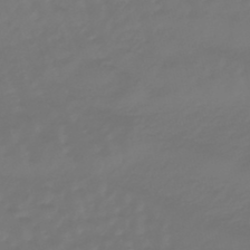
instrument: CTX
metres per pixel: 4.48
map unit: eHb
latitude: -47.0297
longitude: 82.5951
